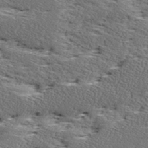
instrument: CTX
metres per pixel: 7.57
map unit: Ave
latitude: 17.0270
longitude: -137.8961
